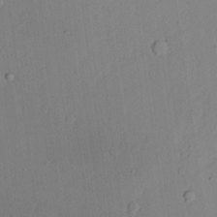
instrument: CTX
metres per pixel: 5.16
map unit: lAvf
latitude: 24.5734
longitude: -111.1025
